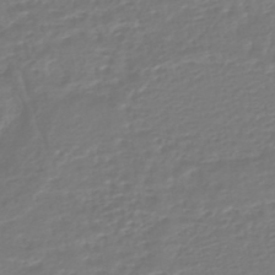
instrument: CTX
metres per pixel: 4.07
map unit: HNhu
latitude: -46.6140
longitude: 98.9919
